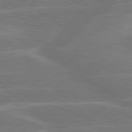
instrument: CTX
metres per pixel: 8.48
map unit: lApd
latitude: 79.9528
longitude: -122.5924
